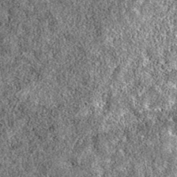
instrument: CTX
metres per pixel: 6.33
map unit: eAb
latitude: 36.4790
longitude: 106.7085
